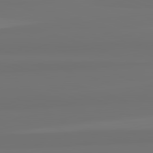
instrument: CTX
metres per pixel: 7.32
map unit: lApd
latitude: 82.7435
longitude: 171.7667
